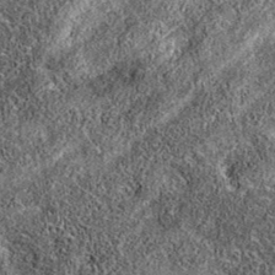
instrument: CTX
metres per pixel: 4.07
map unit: eAb
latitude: 36.7246
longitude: 108.4251
